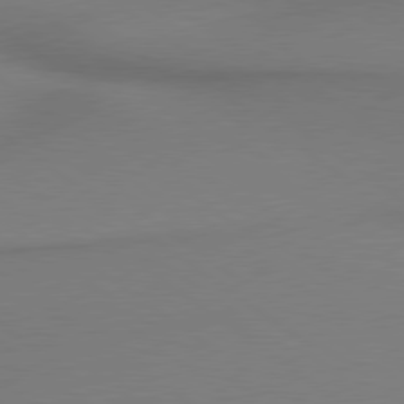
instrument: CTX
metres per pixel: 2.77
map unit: lApd
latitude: 79.0270
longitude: 179.0864
